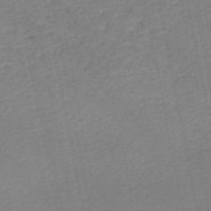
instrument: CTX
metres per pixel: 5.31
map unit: HNb
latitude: -48.6519
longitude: 58.4628
